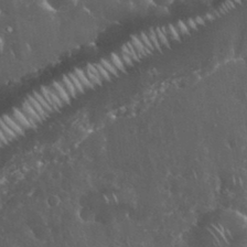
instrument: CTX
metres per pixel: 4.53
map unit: eHh
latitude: 33.9717
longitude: -62.3656
